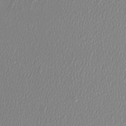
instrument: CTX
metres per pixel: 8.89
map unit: Htu
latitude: -6.1605
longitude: -73.5560
